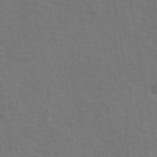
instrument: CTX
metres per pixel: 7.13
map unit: eAb
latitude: 44.8569
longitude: 108.6329
